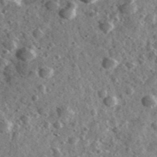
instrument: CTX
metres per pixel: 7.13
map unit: Ave
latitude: 38.1011
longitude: -107.6694
